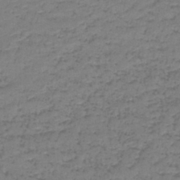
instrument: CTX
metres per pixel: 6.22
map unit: lHb
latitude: -43.1998
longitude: 58.5195
